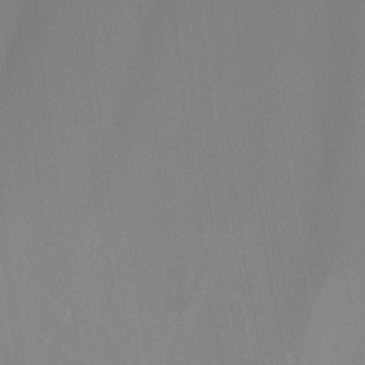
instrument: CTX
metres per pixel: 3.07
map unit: Ht
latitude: -9.3510
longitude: -46.5168
